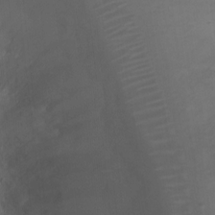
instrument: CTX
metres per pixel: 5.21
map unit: Ht
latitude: 0.9702
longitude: -22.2522
